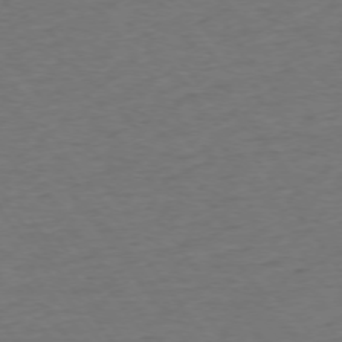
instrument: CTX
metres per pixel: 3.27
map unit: Ap
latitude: -75.2943
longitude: -89.8017
